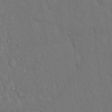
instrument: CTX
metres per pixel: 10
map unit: Hto
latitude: 15.4427
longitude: -57.8772
